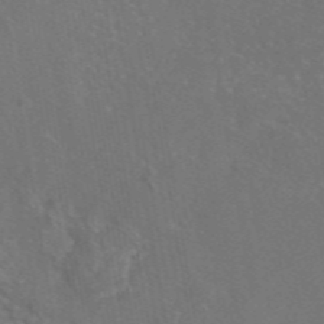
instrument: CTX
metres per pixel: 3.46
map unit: eAb
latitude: 46.6869
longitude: 109.3510
